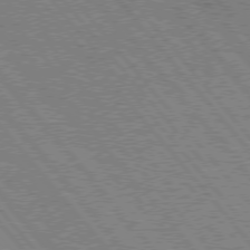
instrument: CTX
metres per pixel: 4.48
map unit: Hpe
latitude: 75.3293
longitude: -150.5356
